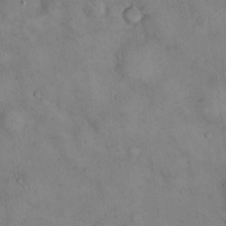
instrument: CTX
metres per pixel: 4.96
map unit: Hto
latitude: 14.1389
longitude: -60.2522
